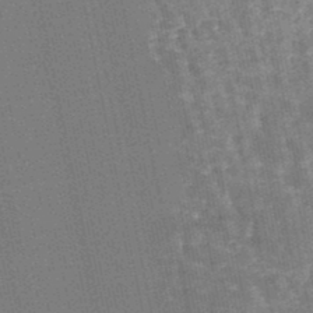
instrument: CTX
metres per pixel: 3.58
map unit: lHb
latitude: -46.7085
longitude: 78.3117
